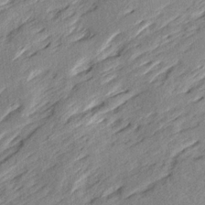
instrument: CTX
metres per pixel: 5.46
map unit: Ave
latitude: 15.8206
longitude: -137.4049
